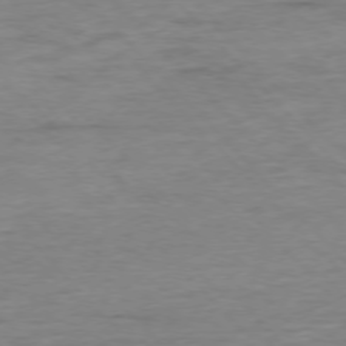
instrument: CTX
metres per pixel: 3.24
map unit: Ap
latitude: -76.9353
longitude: -89.4427
